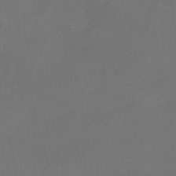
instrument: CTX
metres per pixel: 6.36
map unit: eHb
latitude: -39.2565
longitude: 76.6896
